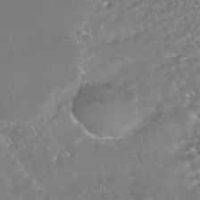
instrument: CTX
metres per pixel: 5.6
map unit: HNhu
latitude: -42.2550
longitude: 102.9542
